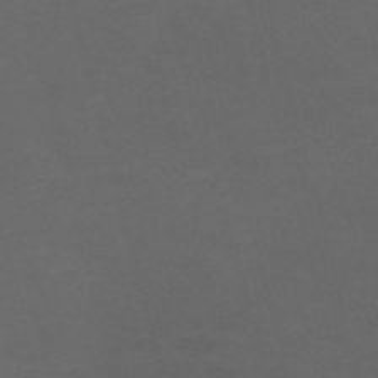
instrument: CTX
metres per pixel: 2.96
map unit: Nve
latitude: -58.5006
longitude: 59.1431
